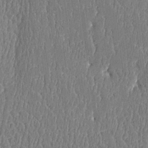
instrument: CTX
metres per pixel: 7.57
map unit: Htu
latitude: -5.0864
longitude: 176.1228
